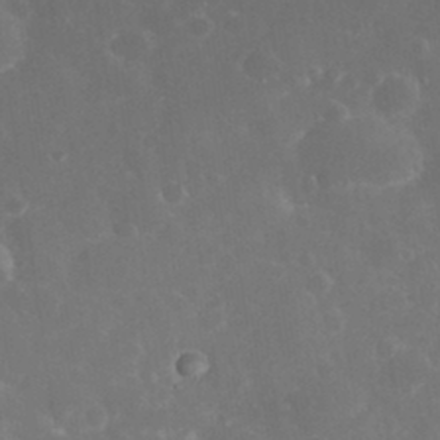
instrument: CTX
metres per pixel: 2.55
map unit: eHh
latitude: 32.7813
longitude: -60.9324
